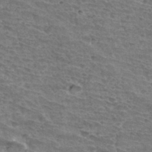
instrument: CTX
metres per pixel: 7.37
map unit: Hto
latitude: 34.2333
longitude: -44.7435
